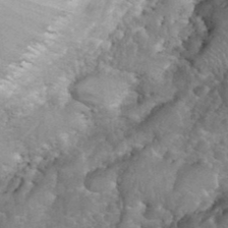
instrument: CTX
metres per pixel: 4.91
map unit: eHh
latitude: 39.9717
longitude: -58.4979
